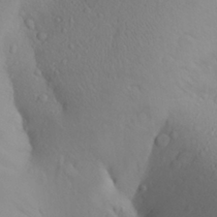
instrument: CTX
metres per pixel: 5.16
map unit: Aa
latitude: 27.8961
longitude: -147.8584
